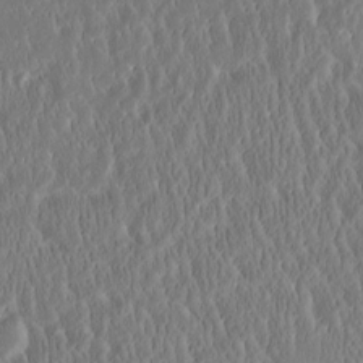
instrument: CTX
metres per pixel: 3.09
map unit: Htu
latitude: -3.9367
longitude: 174.5762
